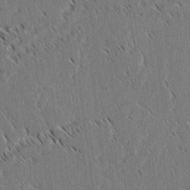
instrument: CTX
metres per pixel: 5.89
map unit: lAvf
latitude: 3.3104
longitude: -106.4223
